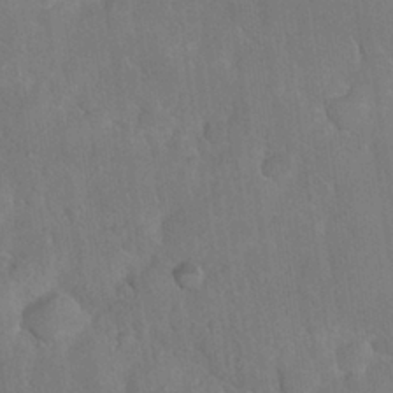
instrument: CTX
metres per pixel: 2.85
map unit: Nhu
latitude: 26.9703
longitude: -65.4804
